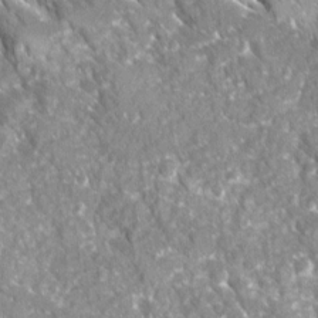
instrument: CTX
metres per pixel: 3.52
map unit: Ave
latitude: 16.2712
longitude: -131.0459
